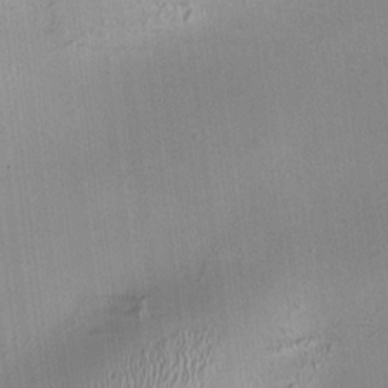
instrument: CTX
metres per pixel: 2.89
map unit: HNhu
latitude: 11.5182
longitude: 11.0864
